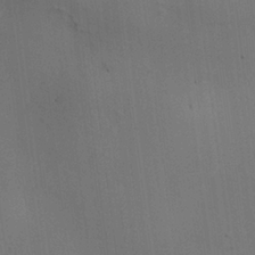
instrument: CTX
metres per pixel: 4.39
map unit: HNhu
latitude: 10.4601
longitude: 23.0487
